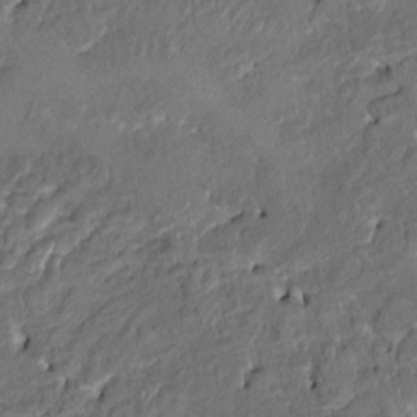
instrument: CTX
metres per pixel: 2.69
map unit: HNhu
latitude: 3.7260
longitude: -7.4237
